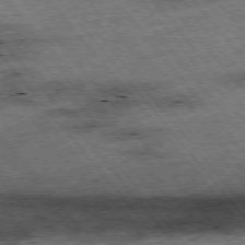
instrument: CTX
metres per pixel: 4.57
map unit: Hpe
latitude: -75.9178
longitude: -21.6883
